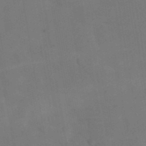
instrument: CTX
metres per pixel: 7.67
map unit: Nhu
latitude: 26.8191
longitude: -70.1389
